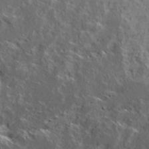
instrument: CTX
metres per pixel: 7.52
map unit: Ave
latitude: 15.3860
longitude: -138.4979
